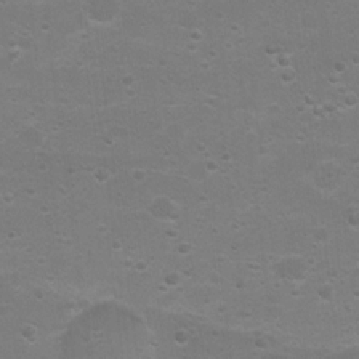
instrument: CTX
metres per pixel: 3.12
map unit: Nhu
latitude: 4.2145
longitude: -27.0081
